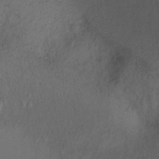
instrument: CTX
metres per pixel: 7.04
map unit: Ht
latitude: -2.3117
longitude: -28.7246
